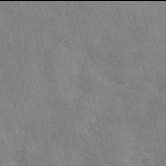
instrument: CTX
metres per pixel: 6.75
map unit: eAb
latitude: 49.9906
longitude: 120.2361
